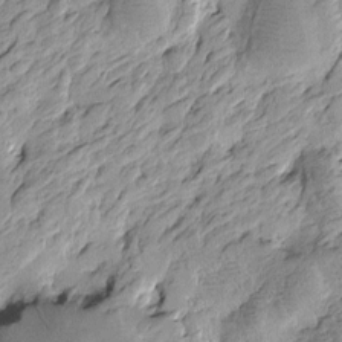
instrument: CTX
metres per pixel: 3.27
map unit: Htu
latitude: -4.0661
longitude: -176.3278
